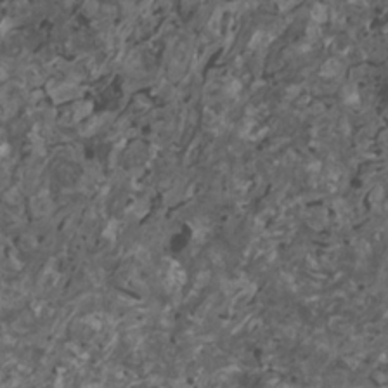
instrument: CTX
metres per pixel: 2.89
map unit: HNhu
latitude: 0.6679
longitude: 5.3320
